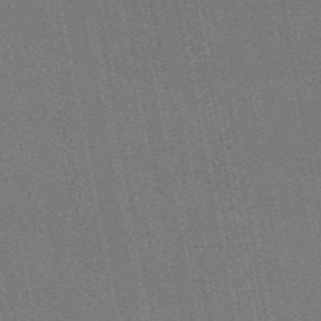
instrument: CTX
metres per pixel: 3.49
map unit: HNb
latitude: -47.5966
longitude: 59.3887
